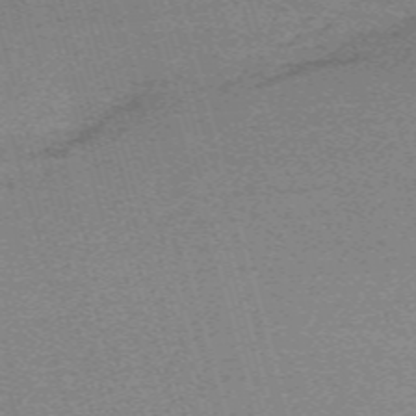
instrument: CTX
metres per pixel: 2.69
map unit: eHh
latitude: -61.1242
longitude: 51.8044
